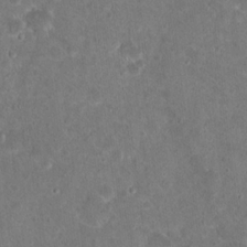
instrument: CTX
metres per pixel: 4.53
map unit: Hto
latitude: 17.8772
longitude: -40.1010
